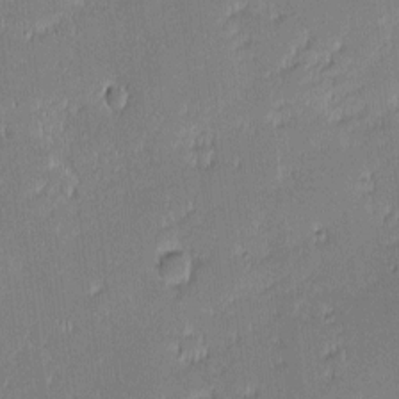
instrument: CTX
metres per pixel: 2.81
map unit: eHh
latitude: -2.5384
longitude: -82.7624
